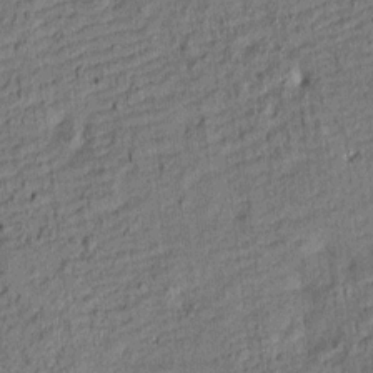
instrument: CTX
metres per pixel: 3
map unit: Htu
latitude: -7.6910
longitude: 177.6344
